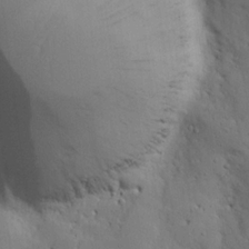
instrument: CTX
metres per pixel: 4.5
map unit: Nhu
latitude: 19.6127
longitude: -75.4238
